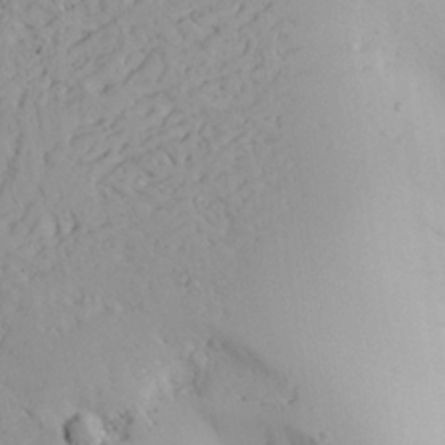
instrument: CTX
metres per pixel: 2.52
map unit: Aa
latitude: 26.9892
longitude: -128.5735
